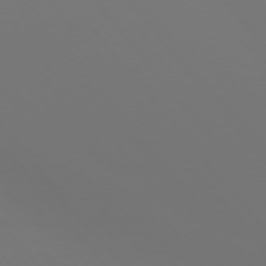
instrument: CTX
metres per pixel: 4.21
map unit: Ap
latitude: -75.1243
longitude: -76.1389
